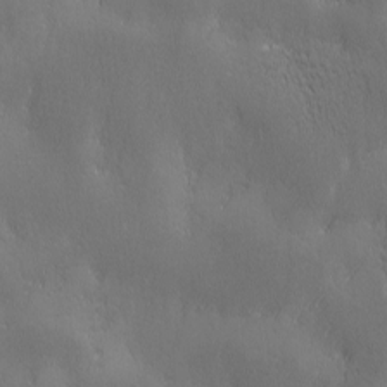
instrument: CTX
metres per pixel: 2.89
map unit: Ave
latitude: 2.2333
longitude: -112.9325
